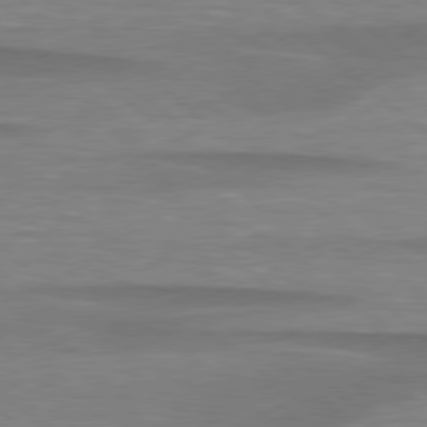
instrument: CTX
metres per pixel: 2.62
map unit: lApd
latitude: 79.1026
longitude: -88.4034
